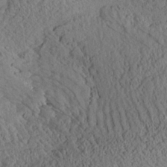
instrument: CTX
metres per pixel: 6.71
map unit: Aa
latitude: 24.9324
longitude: -133.6883
